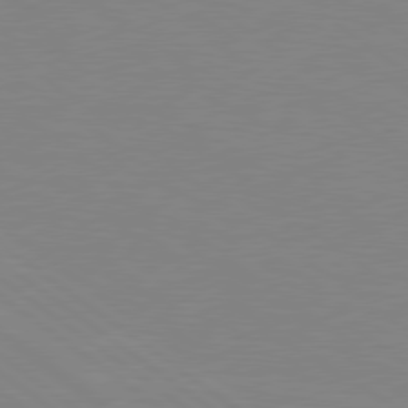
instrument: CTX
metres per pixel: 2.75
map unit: Hpe
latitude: 78.7624
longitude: -125.0269
